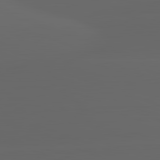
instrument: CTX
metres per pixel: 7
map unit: lApd
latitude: 82.9135
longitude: -135.5938
